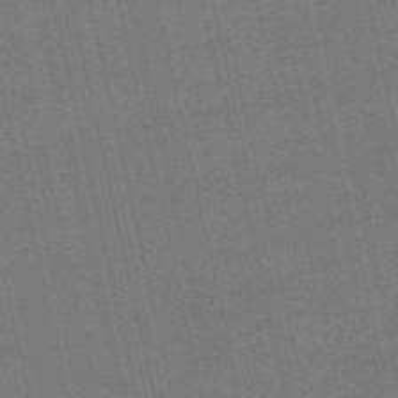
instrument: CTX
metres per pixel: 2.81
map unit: HNb
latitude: -55.2943
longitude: -41.2159
